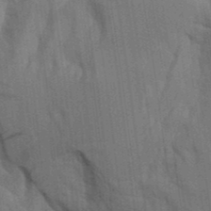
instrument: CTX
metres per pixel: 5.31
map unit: Aa
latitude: 9.5560
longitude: -126.6491
